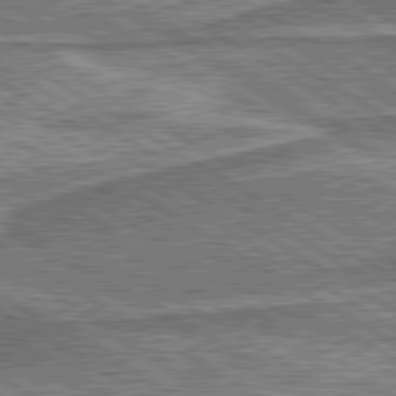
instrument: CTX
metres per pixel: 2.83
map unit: lApd
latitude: 80.3656
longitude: 172.5385
